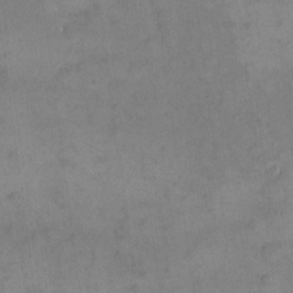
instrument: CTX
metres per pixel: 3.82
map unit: eHh
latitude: 16.5168
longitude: -66.7813
